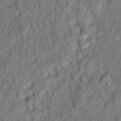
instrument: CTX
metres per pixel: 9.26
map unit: Hto
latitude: -7.7099
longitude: -40.2333
